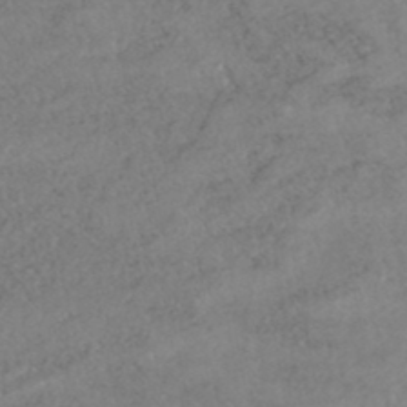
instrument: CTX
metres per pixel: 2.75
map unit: HNhu
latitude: -47.4643
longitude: 98.0661
